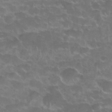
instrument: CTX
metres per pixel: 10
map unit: Nhu
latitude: 28.1389
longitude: -61.1592
